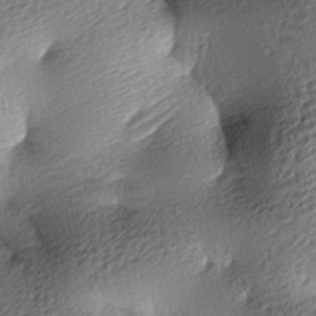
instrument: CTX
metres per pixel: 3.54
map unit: lAa
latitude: -9.3132
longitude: -126.7246
